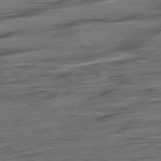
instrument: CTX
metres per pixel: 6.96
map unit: Hpe
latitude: -78.6896
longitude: -19.8016
